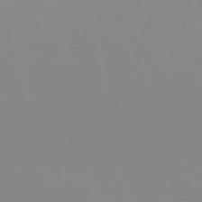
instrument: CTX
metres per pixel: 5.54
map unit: eHh
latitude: -53.5777
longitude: -25.0836
